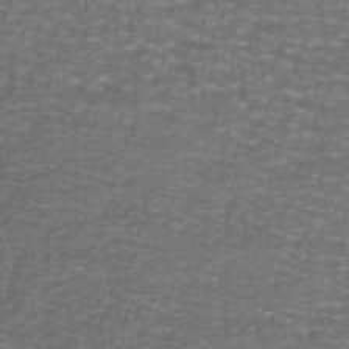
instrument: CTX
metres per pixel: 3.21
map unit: lHb
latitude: -42.3684
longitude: 55.4077
